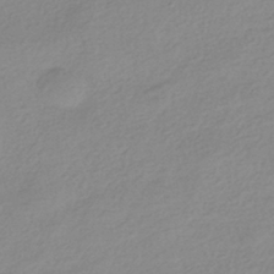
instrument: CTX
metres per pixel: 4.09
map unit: HNhu
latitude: -40.5385
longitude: 94.6518
